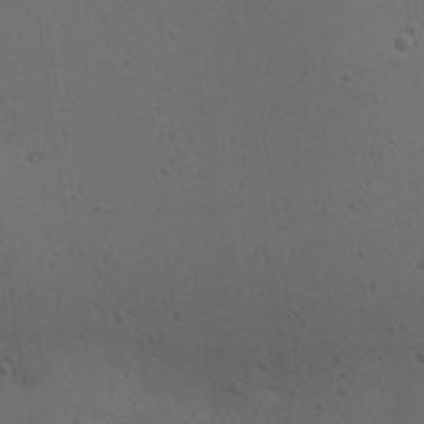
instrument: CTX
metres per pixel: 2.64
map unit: Ave
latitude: 23.1781
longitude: -135.9339
